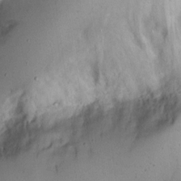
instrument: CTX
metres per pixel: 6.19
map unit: eHh
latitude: 10.1200
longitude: -62.8002
